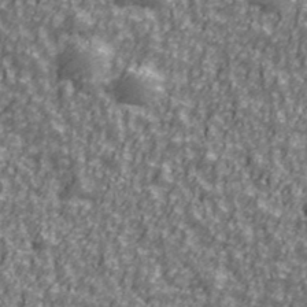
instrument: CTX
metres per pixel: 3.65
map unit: Ave
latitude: 42.0255
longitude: -113.2915
